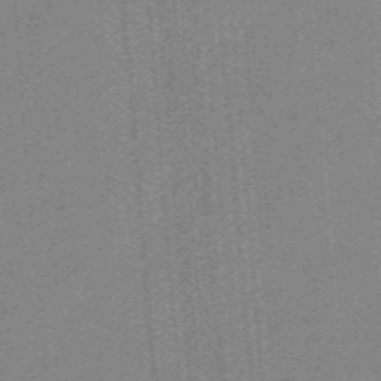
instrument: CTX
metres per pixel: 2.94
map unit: eHb
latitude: -44.1039
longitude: 87.3132
